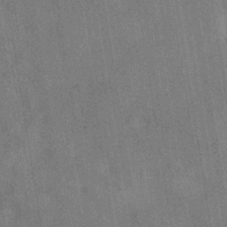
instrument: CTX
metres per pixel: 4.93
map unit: HNhu
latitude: -40.1795
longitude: 96.1039
